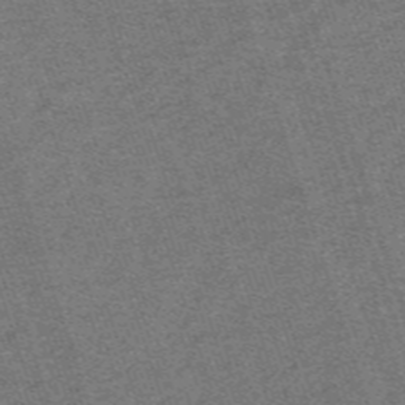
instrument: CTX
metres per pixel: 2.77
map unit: HNb
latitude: -56.1983
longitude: -44.5168
